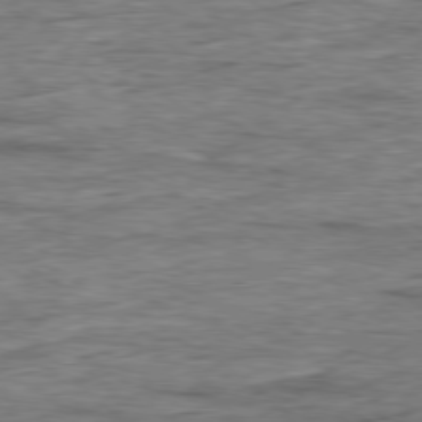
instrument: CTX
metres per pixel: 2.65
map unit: Ap
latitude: -79.5210
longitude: -84.1578
